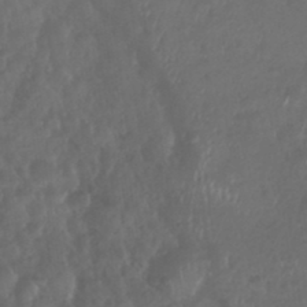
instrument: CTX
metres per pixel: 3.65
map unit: Nhu
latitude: 29.1025
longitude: -56.4223
